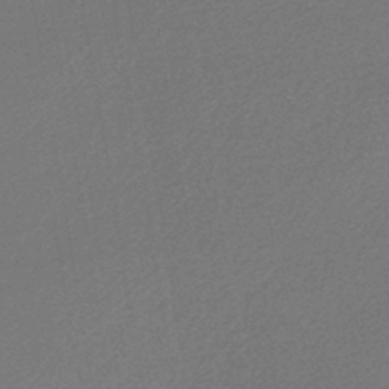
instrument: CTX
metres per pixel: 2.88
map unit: lHb
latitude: -45.8422
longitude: 57.3887
